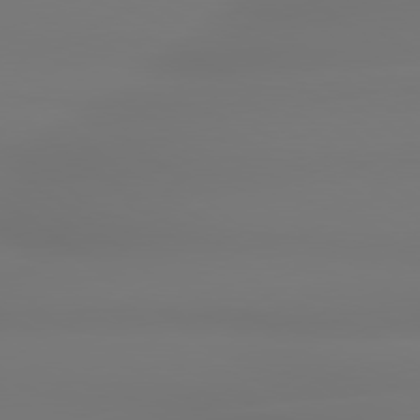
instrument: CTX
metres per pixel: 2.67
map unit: lApd
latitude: 79.3293
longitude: -136.3845
